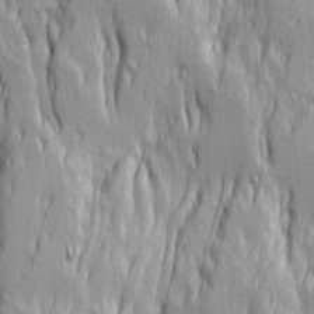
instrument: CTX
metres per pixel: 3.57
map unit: Ave
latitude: 14.2523
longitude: -131.8584
